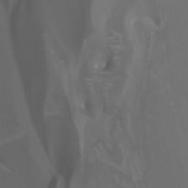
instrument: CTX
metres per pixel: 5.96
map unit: Nhu
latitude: -13.2754
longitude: -63.8395
